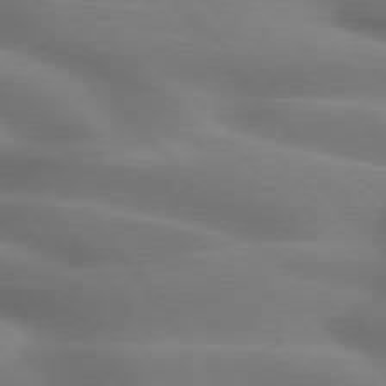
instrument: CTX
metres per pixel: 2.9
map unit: lApd
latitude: 75.2726
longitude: -60.3467
